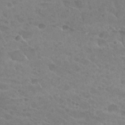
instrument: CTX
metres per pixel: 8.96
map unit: Hto
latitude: 26.9136
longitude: -35.8772
